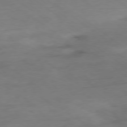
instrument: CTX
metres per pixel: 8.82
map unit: Ap
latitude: -78.8408
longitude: -77.3481
